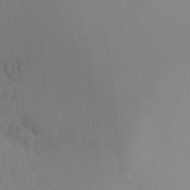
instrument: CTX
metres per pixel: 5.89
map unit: Ht
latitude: -17.1809
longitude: -47.4616
